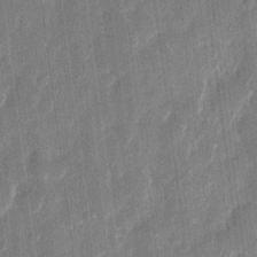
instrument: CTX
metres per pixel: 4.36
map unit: eHh
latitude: 11.5938
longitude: -70.6868
